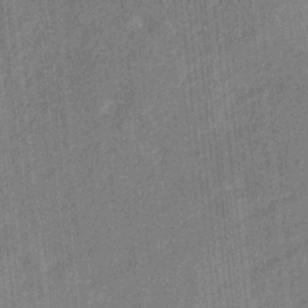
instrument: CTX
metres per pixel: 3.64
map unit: HNb
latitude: -31.1431
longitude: 60.6896
